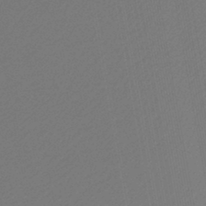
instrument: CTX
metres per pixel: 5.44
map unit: lHb
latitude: -43.7099
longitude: 75.4833
